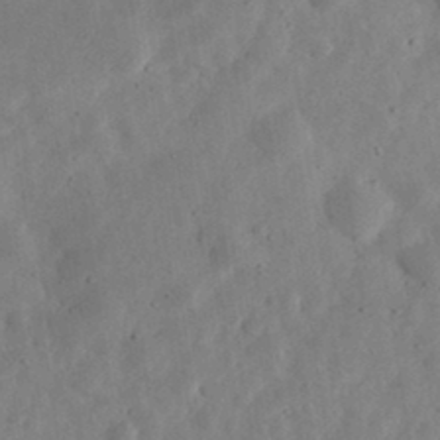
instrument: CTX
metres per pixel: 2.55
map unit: eHh
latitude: 33.1970
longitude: -75.9339
